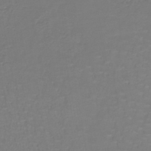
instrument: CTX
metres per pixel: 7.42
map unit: lHb
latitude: -42.0283
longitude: 57.0297
